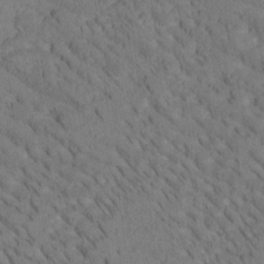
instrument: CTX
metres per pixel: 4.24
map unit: Htu
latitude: -1.5588
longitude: 172.5762
